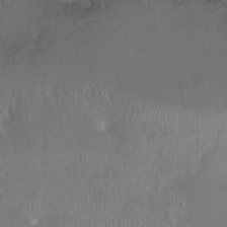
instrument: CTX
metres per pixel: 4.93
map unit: Ht
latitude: -14.9542
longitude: -41.4426
